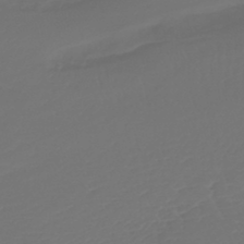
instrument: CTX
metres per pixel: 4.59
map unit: lHb
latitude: -43.8233
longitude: 77.7478
